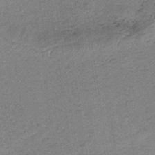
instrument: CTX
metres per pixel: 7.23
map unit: HNb
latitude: -33.0109
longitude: 62.6140
